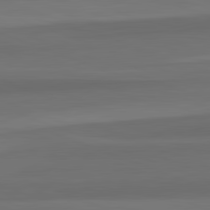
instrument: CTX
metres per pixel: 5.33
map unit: lApd
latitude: 82.6112
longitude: 176.7652
